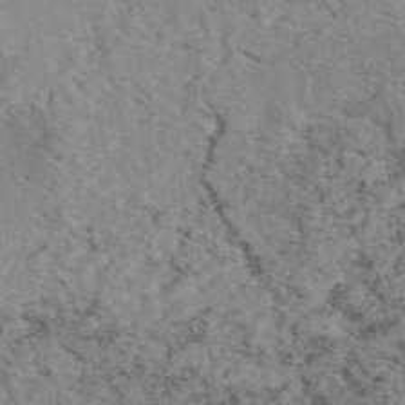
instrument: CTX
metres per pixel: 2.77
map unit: eAb
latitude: 48.5735
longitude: 104.3873
